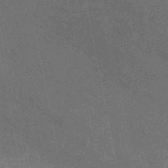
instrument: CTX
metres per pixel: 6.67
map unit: HNb
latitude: -52.7841
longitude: -49.1970
